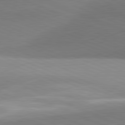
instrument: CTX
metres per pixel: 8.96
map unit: lApd
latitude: 81.4426
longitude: 135.8233
